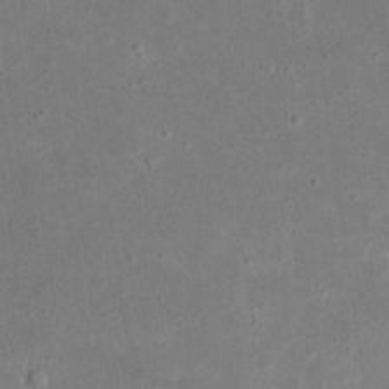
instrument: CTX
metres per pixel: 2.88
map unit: eHh
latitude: 23.4615
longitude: -67.8205
